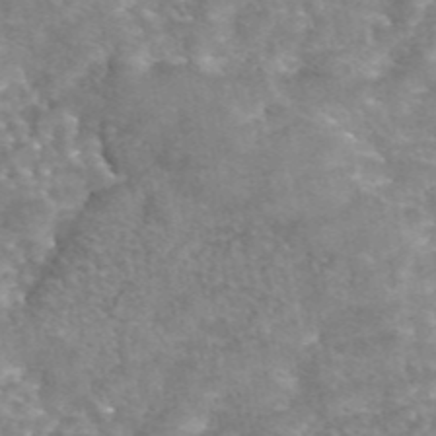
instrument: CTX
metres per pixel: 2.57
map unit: eAb
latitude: 45.2726
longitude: 104.6140
